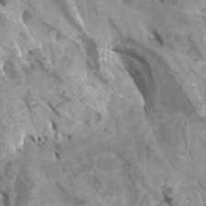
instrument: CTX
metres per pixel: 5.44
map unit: Htu
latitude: -6.1794
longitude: -76.3467
